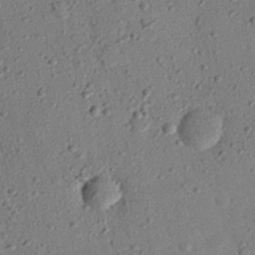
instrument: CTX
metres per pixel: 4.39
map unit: eHh
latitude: 25.9339
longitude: -77.1781
